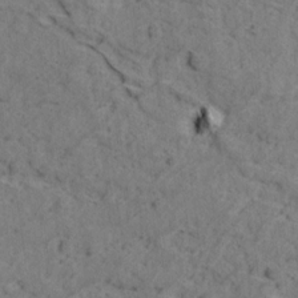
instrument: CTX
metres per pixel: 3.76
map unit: Ave
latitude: 18.6868
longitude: -135.1970
